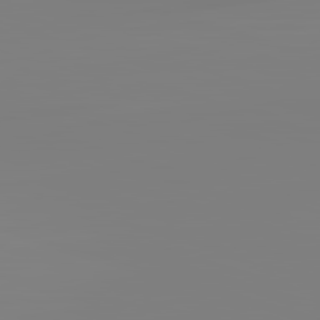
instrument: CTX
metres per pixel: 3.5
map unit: lApd
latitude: 83.1781
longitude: -129.3859
